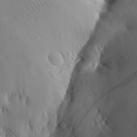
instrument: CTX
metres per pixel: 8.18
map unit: Aa
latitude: 25.4615
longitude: -143.6505
